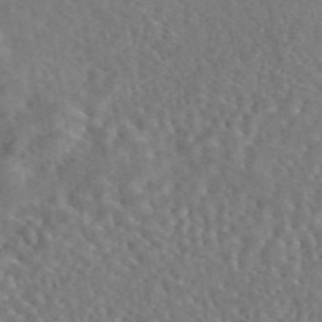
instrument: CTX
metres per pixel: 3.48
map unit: eAb
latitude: 44.6490
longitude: 110.5951
